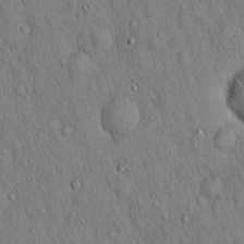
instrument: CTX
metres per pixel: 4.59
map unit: Hto
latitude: 16.6113
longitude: -58.5735
